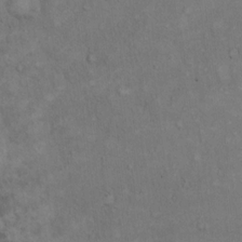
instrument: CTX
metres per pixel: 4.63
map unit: Hto
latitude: 15.9528
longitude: -60.9324
